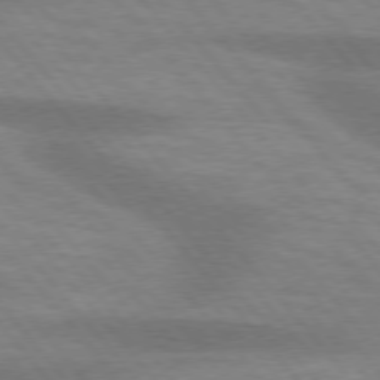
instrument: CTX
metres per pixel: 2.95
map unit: lApd
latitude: 75.6694
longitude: -58.6491
